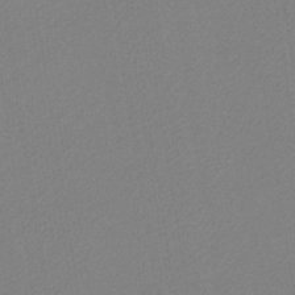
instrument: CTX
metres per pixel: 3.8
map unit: HNb
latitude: -35.1620
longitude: 57.0297
